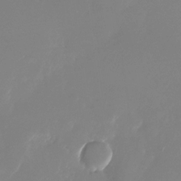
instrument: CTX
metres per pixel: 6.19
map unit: Nhu
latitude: -27.0675
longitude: -72.2523
